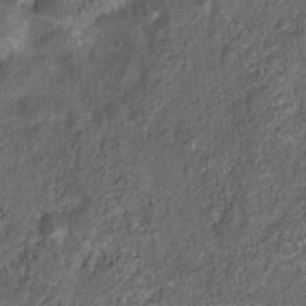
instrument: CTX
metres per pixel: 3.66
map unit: Nhu
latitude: 11.2348
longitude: -27.1781
